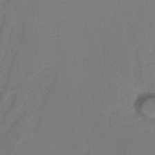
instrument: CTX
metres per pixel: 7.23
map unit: lHb
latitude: -42.8219
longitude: 53.2753
